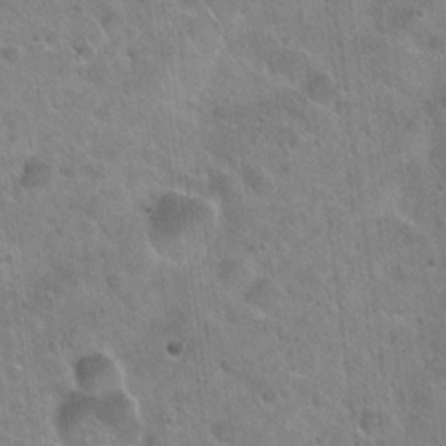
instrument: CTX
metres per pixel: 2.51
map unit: Hto
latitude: 22.0255
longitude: -53.9339
